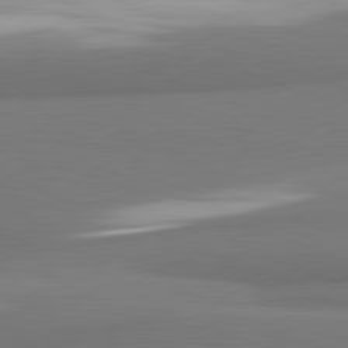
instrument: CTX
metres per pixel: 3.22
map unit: lApd
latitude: 81.8772
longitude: 162.7463
